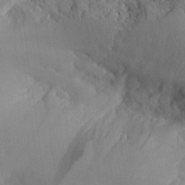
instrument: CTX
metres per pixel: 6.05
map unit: Aa
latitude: 26.3278
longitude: -132.4034
